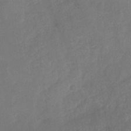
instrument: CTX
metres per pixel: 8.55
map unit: Nhu
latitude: -29.8045
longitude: -63.1970
